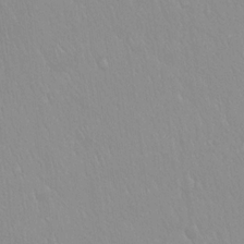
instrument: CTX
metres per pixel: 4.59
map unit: Hto
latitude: 17.3293
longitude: -58.0255
